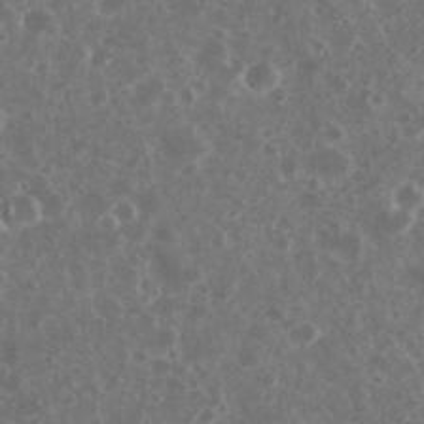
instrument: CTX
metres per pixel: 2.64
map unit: eHh
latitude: 34.5168
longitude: -61.4615
